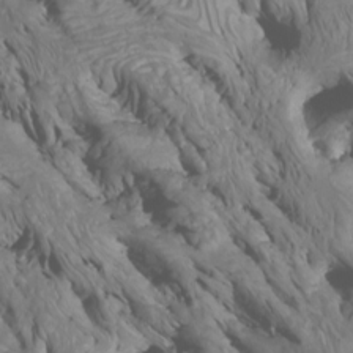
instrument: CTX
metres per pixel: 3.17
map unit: Nhu
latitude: -6.4251
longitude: -77.2159
